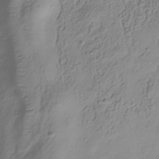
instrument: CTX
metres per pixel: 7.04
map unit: Hve
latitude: -34.2739
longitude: 88.9919
